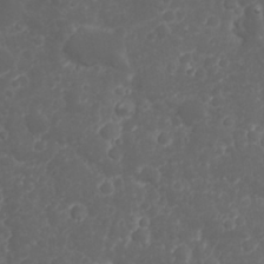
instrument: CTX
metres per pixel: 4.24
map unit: Nhu
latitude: 23.7450
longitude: -59.7450
